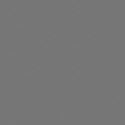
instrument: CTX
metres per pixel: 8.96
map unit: Hpe
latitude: 78.3656
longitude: -175.8017
